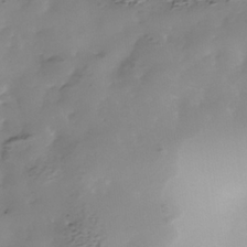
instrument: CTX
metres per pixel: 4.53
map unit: Nhe
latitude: -38.1417
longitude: -117.1592
